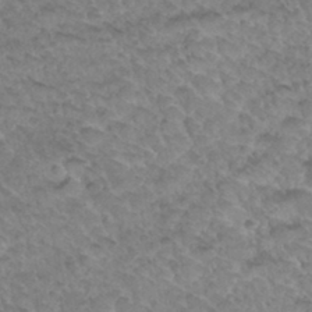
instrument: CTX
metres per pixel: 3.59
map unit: Hto
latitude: 34.1200
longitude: -47.9528
